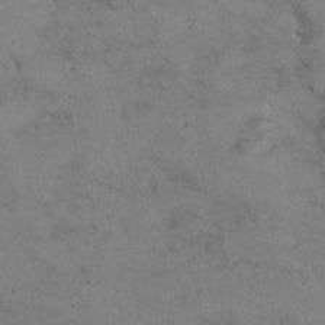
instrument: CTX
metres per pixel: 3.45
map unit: eHh
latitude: 21.7828
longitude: -60.7057
